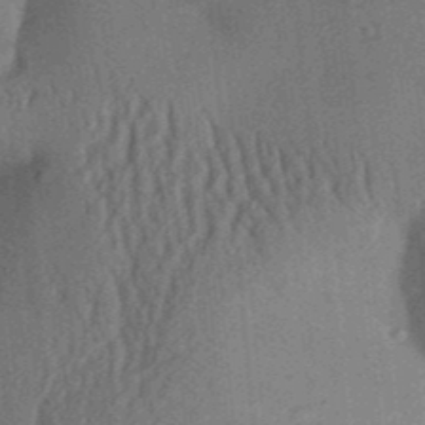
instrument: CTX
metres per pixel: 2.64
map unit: Aa
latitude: 31.6316
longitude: -142.3278
